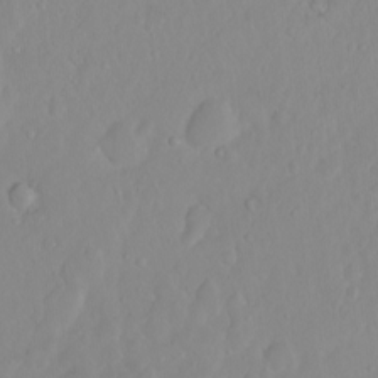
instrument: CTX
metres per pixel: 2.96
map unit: eHh
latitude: 1.5749
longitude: -55.6694
